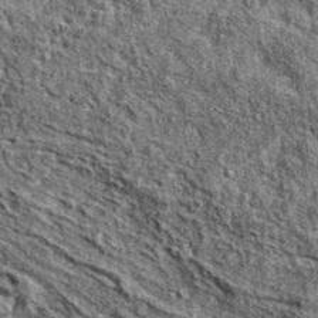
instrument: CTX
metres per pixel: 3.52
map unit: eAb
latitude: 37.5560
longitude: 106.0850
